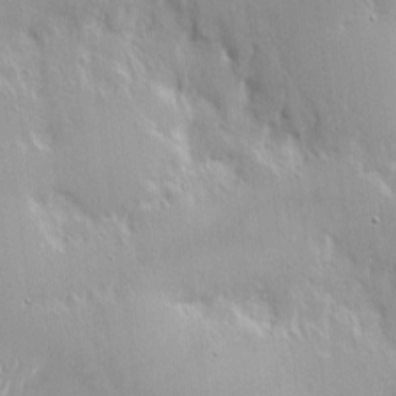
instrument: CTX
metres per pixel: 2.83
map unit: Nhe
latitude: -2.4251
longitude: -59.5749
